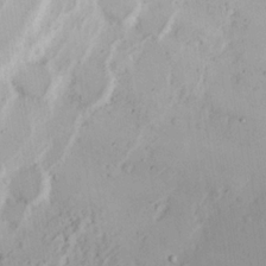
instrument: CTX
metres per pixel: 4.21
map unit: Nhu
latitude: 17.3482
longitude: -73.9528
